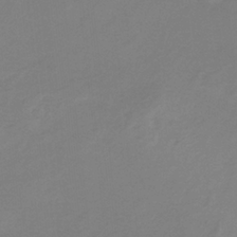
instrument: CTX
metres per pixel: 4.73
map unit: HNb
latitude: -33.0109
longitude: 61.0486
